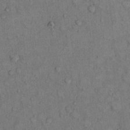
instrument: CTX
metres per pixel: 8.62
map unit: Hto
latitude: 10.7057
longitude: -59.2159
